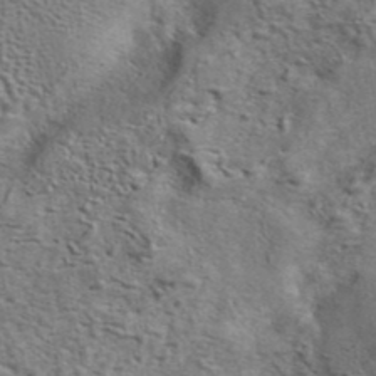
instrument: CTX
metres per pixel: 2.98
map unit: eAb
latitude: 42.1767
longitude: 104.1794
